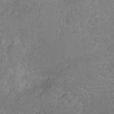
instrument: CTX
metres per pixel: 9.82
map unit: Nhu
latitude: -14.8975
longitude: -25.7638
